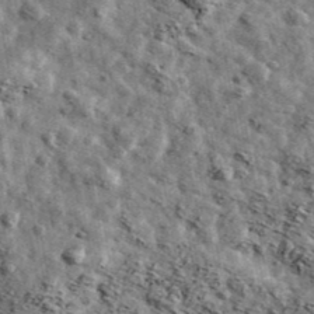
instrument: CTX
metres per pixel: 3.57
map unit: Ave
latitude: 42.7813
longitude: -107.9339
